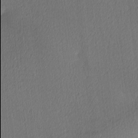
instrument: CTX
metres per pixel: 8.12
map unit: Ave
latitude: 3.7260
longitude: -113.9906
